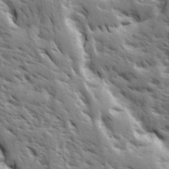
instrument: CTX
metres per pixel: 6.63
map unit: Ave
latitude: 14.8002
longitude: -131.9151
